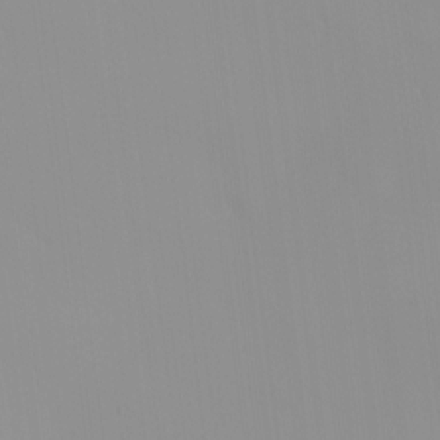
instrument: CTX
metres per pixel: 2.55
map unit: HNhu
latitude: 1.9339
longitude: 8.0094
